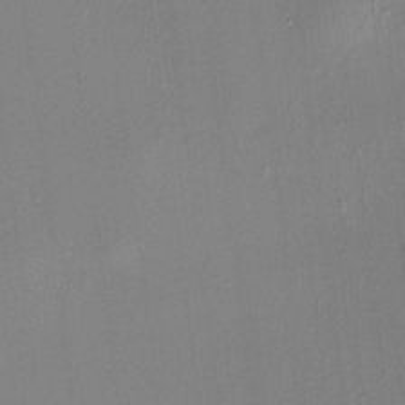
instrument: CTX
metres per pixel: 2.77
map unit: HNhu
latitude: 7.8394
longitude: 14.3118
